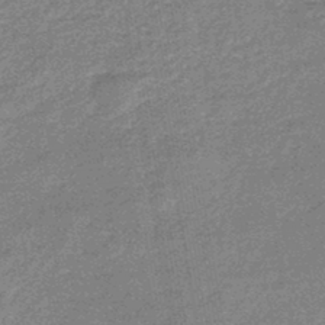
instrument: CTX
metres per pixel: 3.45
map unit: eHb
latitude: -44.3306
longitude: 86.9164
